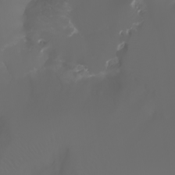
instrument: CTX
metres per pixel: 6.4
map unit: Aa
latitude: -6.9164
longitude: -71.7638
